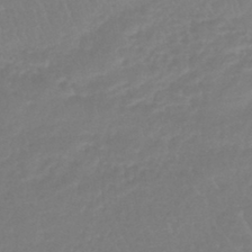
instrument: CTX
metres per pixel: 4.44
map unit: lHb
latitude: -44.4629
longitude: 77.9367
